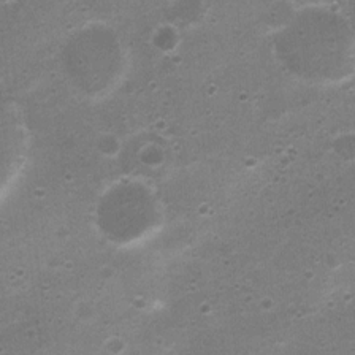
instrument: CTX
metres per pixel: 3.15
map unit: Nhu
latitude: 4.0633
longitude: -26.0444
